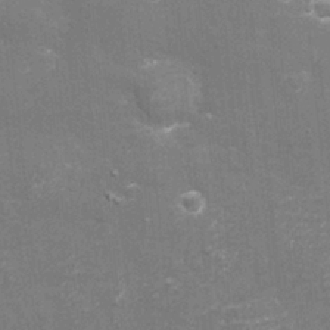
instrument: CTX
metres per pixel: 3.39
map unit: eHh
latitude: -3.5021
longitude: -75.2537
